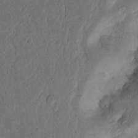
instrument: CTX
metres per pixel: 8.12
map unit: Nhu
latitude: 16.1956
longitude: -74.7246
